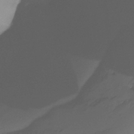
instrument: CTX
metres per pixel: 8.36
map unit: Htu
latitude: -12.3873
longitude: -47.0459
